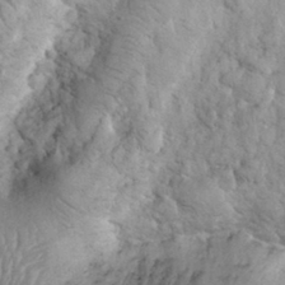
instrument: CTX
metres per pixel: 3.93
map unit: eHh
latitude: 32.1767
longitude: -65.4237
